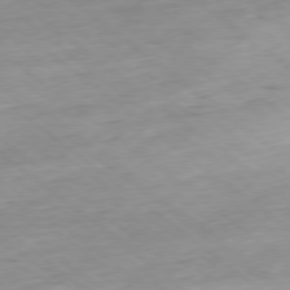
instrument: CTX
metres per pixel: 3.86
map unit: Hpe
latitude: -78.8975
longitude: 11.2754
